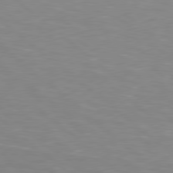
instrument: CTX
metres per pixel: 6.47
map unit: lApd
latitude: 79.0648
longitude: -177.9150
